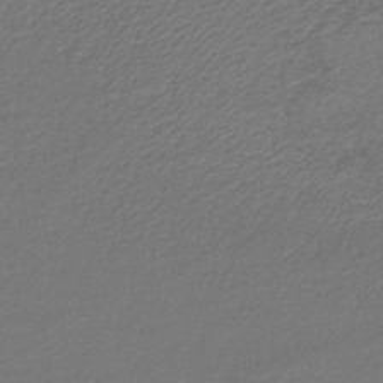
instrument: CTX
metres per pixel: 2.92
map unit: lHb
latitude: -43.5777
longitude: 60.2739
